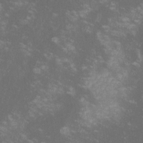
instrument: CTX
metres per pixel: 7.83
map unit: lHvf
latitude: -14.1417
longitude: -102.2900
